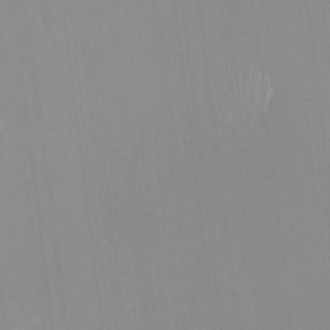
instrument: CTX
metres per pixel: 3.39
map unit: HNhu
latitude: -1.4833
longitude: -6.0444
